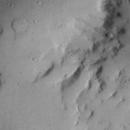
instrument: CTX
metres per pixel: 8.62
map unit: eHh
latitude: 24.2522
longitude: -89.8017
